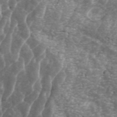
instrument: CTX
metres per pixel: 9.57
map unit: ANa
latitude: 44.2333
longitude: 25.1809
